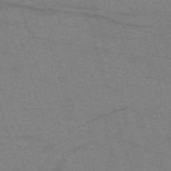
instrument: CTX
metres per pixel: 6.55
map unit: eHh
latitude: -61.7100
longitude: 54.5196
